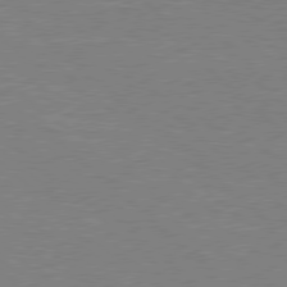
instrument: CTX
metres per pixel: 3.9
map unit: Hpe
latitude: 78.1389
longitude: -122.9703
